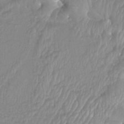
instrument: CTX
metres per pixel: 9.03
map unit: Htu
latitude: -8.8408
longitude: -74.4790
